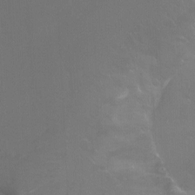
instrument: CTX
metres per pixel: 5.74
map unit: Ht
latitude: -7.2565
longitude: -28.0444
